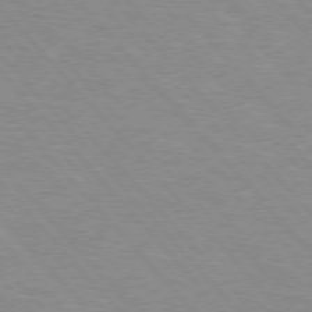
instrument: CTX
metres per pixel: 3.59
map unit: Hpe
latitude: 75.9150
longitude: -155.5182
